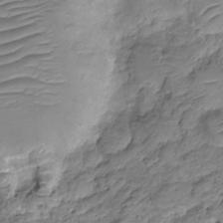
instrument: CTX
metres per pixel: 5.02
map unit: HNhu
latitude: -20.8974
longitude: 84.8219
